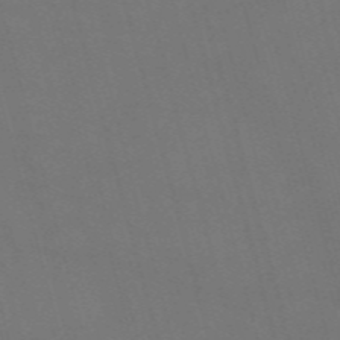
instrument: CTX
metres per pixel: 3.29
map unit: Nve
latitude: -58.9541
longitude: 62.0472
